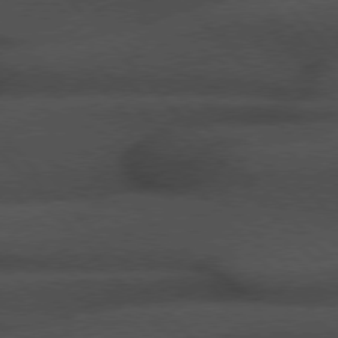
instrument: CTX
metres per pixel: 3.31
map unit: Hpe
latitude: 76.5734
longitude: -157.7638
